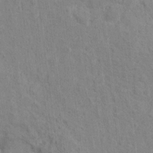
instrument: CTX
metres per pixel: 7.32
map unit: Hto
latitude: 13.5182
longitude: -38.0633
